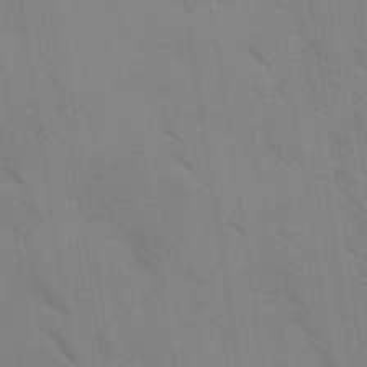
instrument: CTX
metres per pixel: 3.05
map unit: Ave
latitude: -0.9542
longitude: -112.2144
